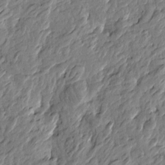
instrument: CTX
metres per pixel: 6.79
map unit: Htu
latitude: -3.3509
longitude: 179.8800
